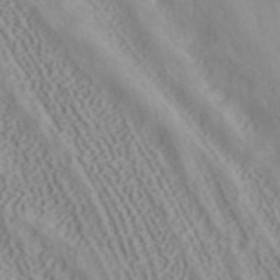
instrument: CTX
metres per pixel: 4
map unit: ANa
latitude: 40.7246
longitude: 34.7463
